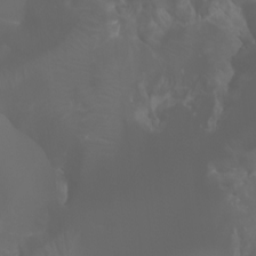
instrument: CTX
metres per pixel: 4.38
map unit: Aa
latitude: -5.9178
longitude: -72.2334
